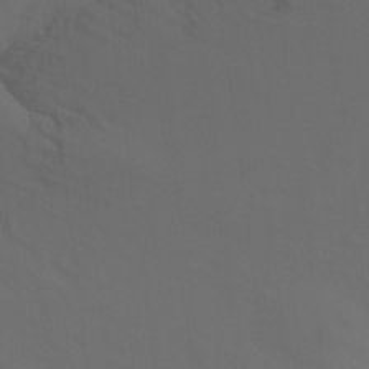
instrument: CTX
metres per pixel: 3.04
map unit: Ht
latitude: -15.9367
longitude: -42.4790
